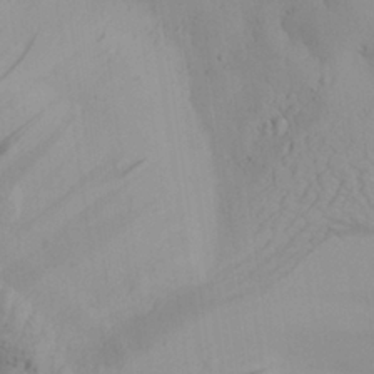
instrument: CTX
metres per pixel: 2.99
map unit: Aa
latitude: 28.0444
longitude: -132.2900
